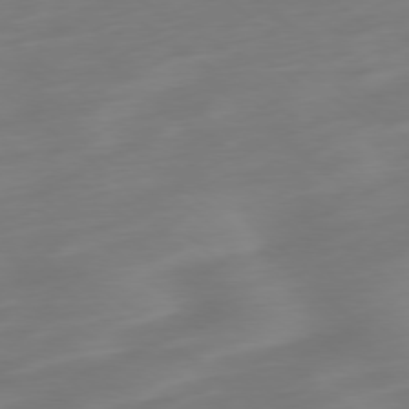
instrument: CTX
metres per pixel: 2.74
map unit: Ap
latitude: -78.7085
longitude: -67.1592
